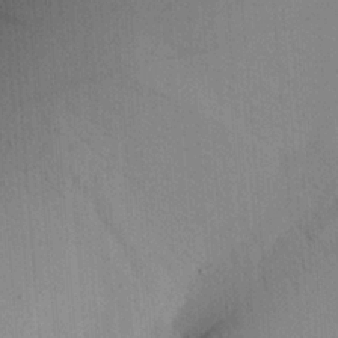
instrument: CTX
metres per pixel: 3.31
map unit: Aa
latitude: 21.7072
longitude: -144.1578
